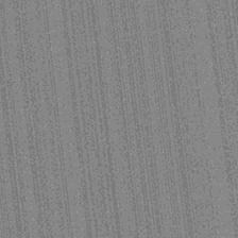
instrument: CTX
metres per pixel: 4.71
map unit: Aa
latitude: 26.7246
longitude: -147.1592
